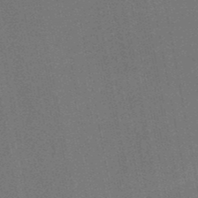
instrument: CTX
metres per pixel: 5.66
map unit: lHb
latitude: -49.4644
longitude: 73.8611
